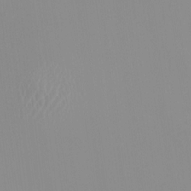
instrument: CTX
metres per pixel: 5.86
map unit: HNhu
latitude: -1.0487
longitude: -6.4034
